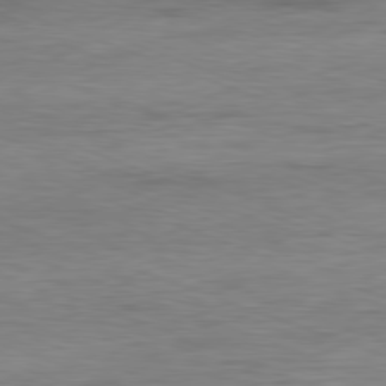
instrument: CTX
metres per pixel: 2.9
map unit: Ap
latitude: -81.1242
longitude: -89.8017
